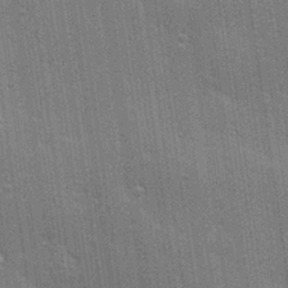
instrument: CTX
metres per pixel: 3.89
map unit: Hve
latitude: 28.4034
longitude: -93.0647
